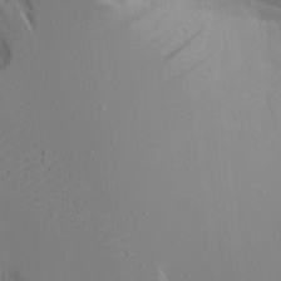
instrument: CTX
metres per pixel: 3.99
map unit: Aa
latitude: 18.4223
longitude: -125.0647
